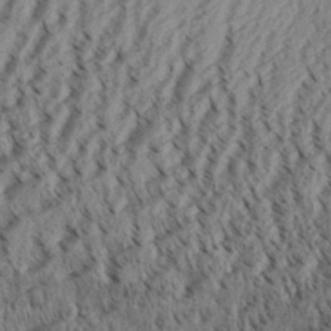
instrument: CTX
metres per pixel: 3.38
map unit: Aa
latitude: 31.9528
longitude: -136.7058
